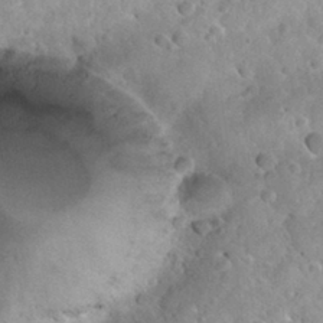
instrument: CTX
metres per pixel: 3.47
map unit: Nhu
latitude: 30.0255
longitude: -54.2333
